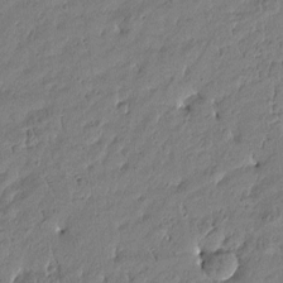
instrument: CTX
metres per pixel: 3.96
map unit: Htu
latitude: -4.7463
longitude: 176.7274
